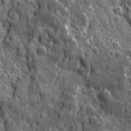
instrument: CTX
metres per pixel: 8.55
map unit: Ave
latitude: 12.3090
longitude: -104.5924
